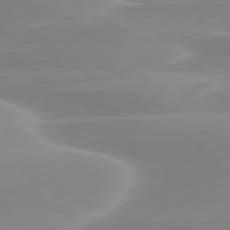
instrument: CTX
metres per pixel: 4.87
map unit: lApd
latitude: 79.8395
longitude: -115.4426
